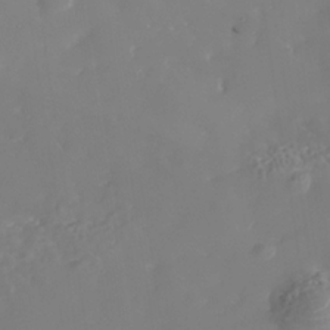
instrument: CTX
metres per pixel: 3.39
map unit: Nhe
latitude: -35.5021
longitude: -87.0269
